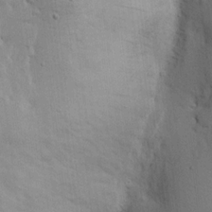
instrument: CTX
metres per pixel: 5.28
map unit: Nhu
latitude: 16.4223
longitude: -79.0648
